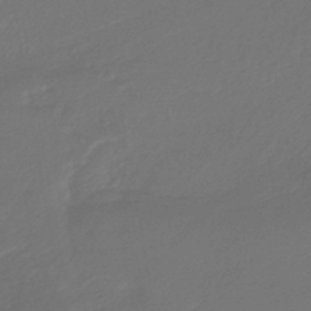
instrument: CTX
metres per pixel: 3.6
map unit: lHb
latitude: -43.8422
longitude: 75.9178
